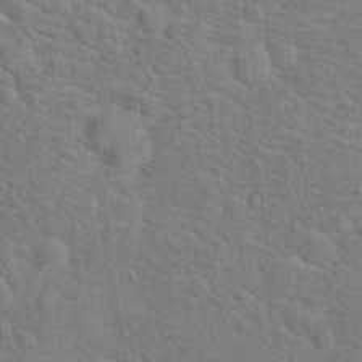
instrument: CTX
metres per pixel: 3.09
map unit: Hto
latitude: 17.4804
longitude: -43.2348
